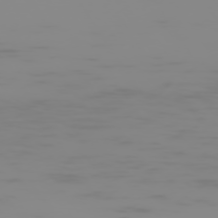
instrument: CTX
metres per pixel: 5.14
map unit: Hpe
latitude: -75.0865
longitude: 6.3684
